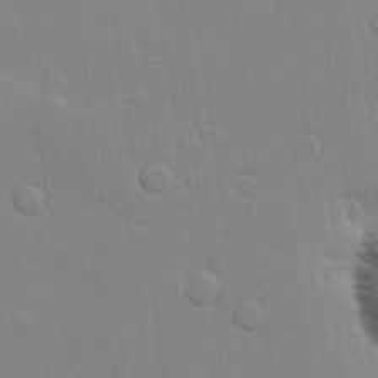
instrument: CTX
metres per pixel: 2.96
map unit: lHvf
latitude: 21.4049
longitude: 142.3873
